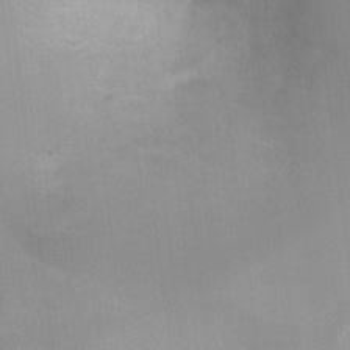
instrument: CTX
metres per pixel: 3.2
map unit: Ht
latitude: -1.1432
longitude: -20.5168
